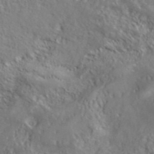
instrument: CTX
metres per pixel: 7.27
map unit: ANa
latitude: 39.1592
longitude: -91.0458
